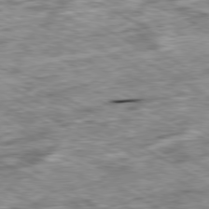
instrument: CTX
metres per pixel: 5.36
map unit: Ap
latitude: -80.5007
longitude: -90.3656
